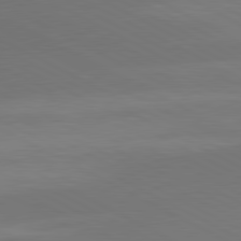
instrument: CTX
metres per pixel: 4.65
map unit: lApd
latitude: 80.7246
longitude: 138.4818
